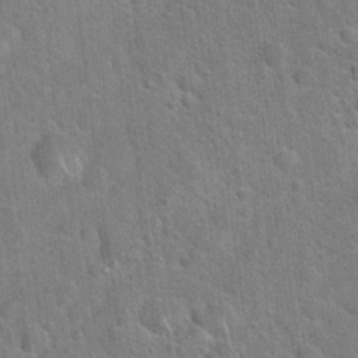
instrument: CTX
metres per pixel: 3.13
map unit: Hto
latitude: 20.8191
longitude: -51.6316
